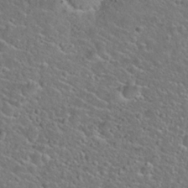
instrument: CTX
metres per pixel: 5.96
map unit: Hto
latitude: 24.9891
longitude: -50.0255
